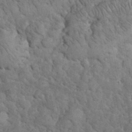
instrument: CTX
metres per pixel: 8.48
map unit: eHh
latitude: 32.8758
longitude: -66.4790
